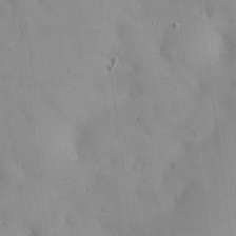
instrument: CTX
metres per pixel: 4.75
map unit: eHh
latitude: 24.5734
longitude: -64.6868
